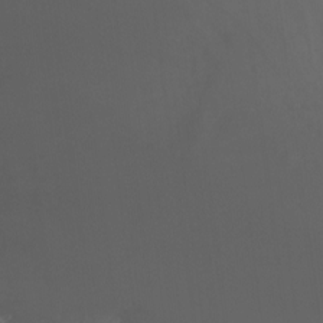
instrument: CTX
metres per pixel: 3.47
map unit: Nhu
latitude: -14.1228
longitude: -52.4601
